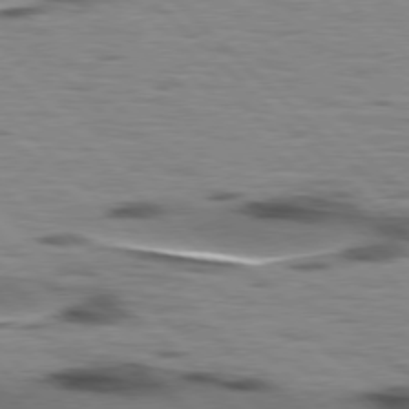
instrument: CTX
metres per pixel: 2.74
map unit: lApd
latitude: 77.2537
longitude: -48.8947
